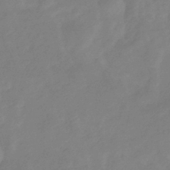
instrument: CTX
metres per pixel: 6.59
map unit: eHb
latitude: -37.4832
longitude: 78.8030
